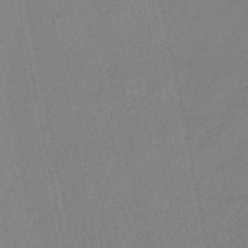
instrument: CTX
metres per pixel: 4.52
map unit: lHb
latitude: -49.0109
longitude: 72.3684
